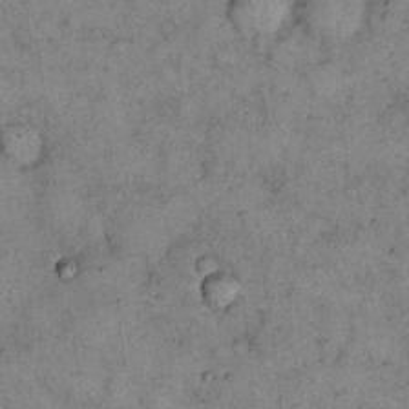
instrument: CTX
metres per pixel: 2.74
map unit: eHh
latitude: 15.5749
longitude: -62.1578
